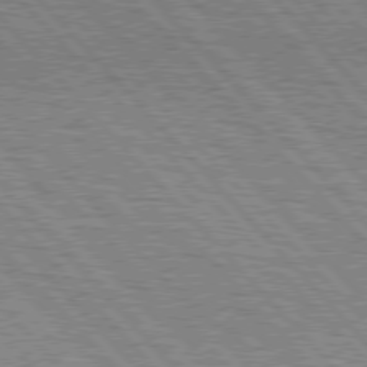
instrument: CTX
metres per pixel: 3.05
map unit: lApd
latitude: 77.0080
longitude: -72.4601
